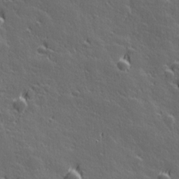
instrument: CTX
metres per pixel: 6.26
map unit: Hve
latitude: 27.4049
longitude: 144.7085
